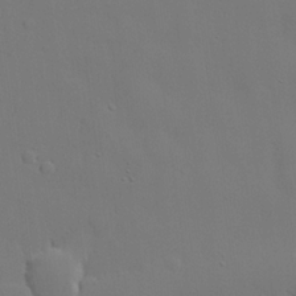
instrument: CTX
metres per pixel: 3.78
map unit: lHvf
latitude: 21.5182
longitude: 145.8611
